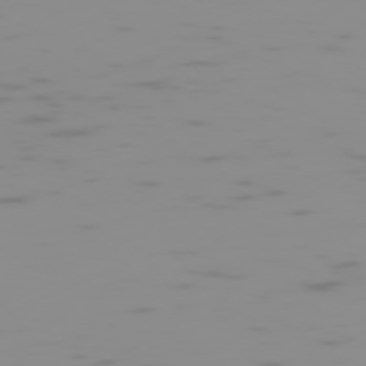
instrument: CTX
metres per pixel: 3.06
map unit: Hpe
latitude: -74.3685
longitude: 6.1039
